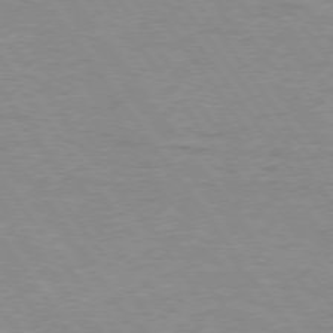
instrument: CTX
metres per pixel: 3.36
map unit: Hpe
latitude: 74.8758
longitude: -150.6112
